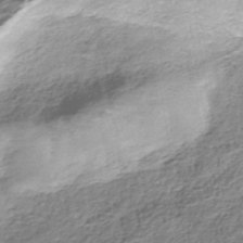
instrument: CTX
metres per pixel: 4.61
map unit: HNhu
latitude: -40.5385
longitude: 109.2754
